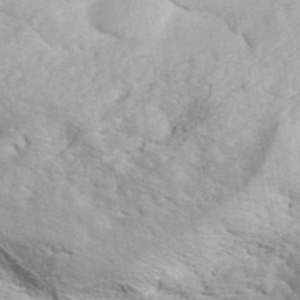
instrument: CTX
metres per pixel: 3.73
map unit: ANa
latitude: 42.8569
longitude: 47.9556
